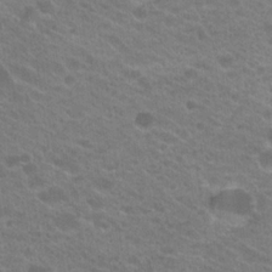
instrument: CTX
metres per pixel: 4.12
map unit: Hto
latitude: 20.5546
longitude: -38.3656
